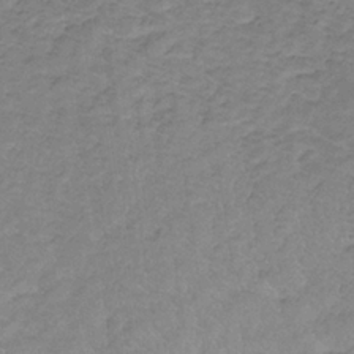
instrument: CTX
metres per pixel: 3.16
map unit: eHb
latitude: -32.1039
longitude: 67.1620
